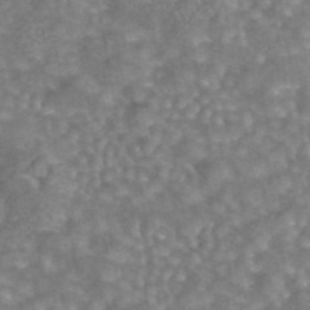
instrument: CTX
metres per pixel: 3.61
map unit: eAb
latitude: 44.2333
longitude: 106.4440
